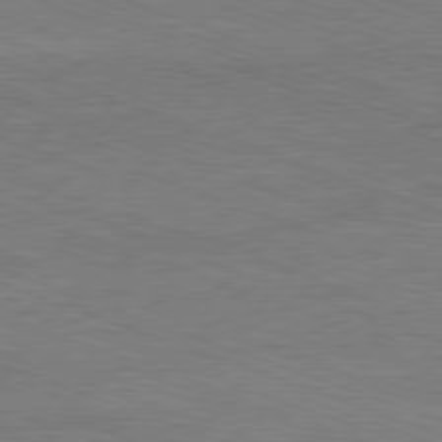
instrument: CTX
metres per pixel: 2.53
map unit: Ap
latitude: -81.4455
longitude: -73.2915
